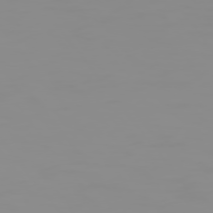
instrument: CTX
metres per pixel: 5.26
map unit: Hpe
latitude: 74.8380
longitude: -128.8002
